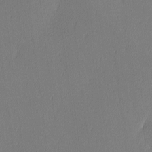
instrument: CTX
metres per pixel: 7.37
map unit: Ave
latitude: 3.2726
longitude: -113.8205
